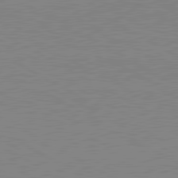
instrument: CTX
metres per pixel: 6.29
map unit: lApd
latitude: 80.7624
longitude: 151.5399
